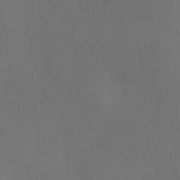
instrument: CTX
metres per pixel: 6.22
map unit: Ave
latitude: -0.6897
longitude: -112.9891
